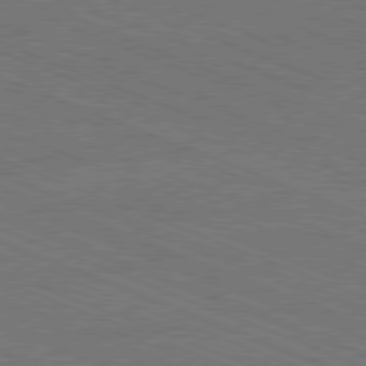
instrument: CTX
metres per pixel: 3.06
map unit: Ap
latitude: -81.0865
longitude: -74.9136
